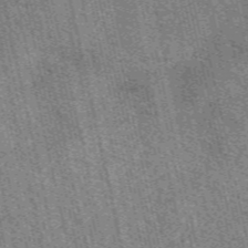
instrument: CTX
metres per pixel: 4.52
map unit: eAb
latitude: 51.5749
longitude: 114.0850
